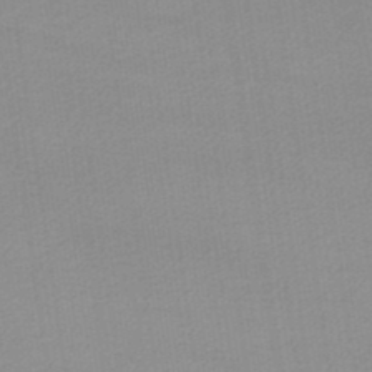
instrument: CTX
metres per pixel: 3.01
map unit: lHb
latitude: -47.5777
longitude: 67.3699
